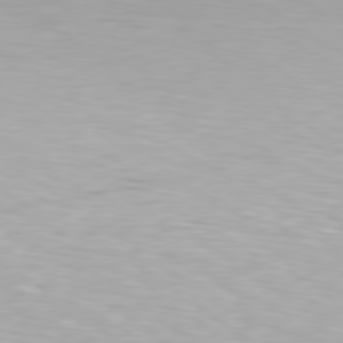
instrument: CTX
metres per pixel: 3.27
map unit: Hpe
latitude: 79.4427
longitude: -129.4615
